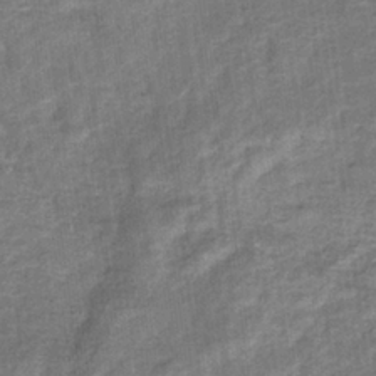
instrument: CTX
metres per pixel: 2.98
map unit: eHb
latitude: -34.0850
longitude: 76.1984
